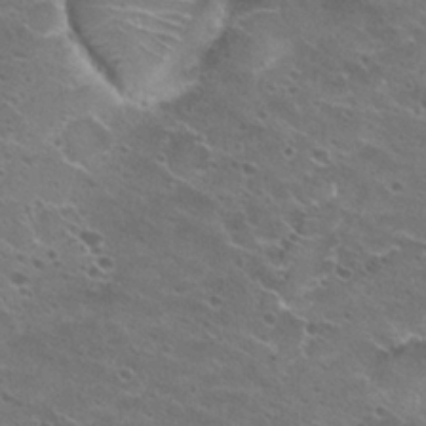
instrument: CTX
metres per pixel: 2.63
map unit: Hto
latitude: 23.3859
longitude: -41.8205
